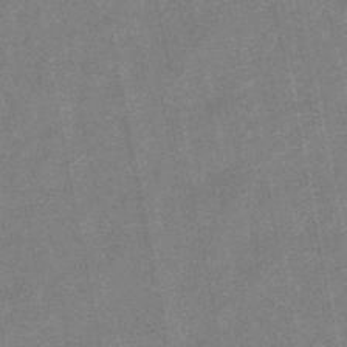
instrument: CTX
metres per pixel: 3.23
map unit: lHb
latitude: -48.7275
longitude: 79.0864
